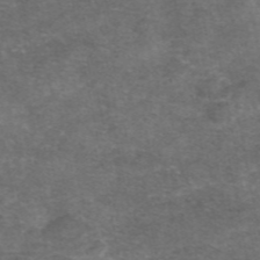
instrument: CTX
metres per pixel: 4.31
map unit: eAb
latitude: 47.1970
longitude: 104.2739
